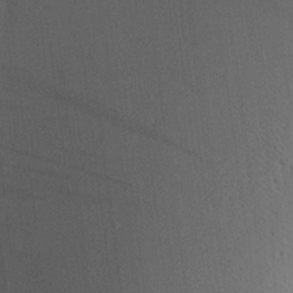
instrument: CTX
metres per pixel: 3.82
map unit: Aa
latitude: 20.1389
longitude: -140.6112
